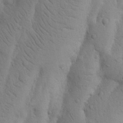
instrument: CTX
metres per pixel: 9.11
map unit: Nhu
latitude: 16.8191
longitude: -75.7450
